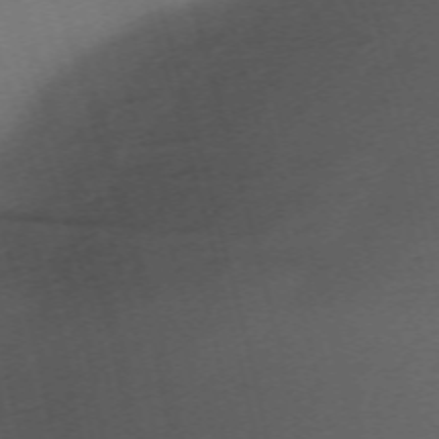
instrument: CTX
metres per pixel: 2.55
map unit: Nhu
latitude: -68.3117
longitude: 37.7288
